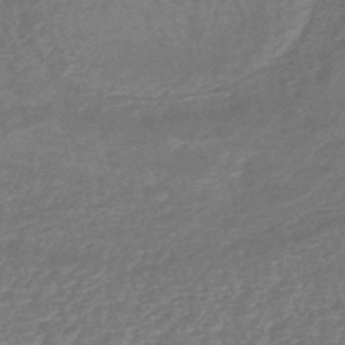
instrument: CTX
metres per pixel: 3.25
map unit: HNhu
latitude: -48.1984
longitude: 97.0865
